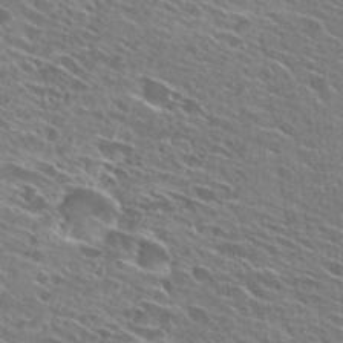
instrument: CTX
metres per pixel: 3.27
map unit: Hto
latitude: 27.0648
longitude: -43.4238
